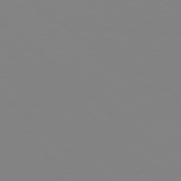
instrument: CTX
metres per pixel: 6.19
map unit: Hpe
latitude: 77.6505
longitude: -133.1592
